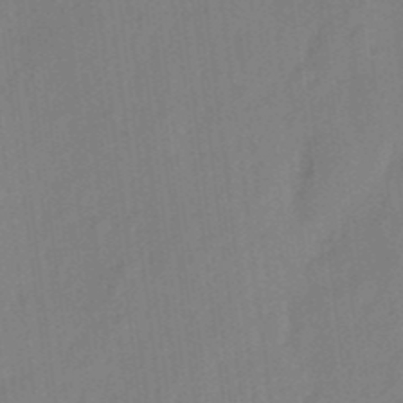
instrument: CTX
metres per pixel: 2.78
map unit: eHh
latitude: 4.2145
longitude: -73.6127
